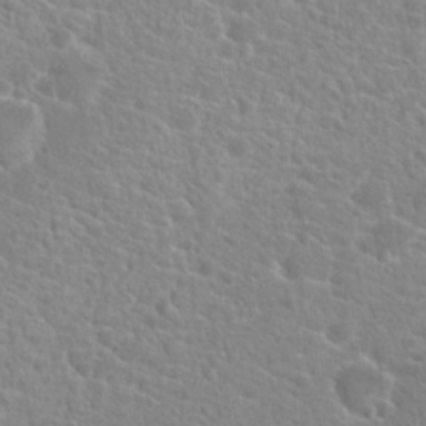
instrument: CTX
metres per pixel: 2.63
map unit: Hto
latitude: 20.4979
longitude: -39.3104
